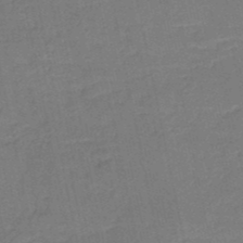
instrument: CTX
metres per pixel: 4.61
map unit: HNb
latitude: -50.6896
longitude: -48.8569
